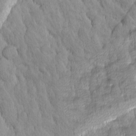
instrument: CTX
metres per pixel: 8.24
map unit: Ave
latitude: -11.1620
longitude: -118.4223
